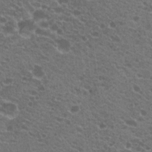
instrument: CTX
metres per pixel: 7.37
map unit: Hto
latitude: 20.6302
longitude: -34.2900
